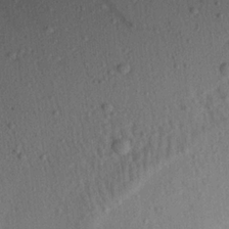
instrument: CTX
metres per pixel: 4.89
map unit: Aa
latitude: 21.4805
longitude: -147.8395
